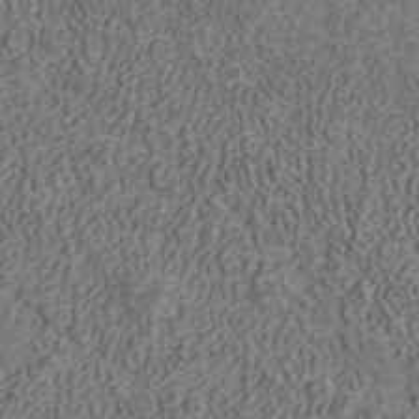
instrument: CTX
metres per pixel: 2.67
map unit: ANa
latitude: 42.2334
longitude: 30.3306
